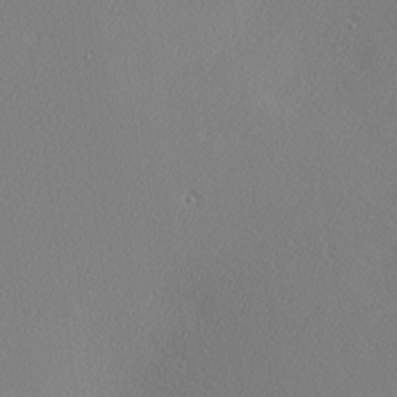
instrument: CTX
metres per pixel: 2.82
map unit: Nhu
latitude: 0.6490
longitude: -78.2901
